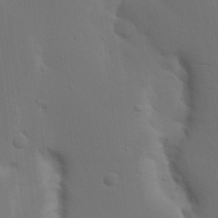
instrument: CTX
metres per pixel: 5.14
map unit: Nhu
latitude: 16.1767
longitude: -78.4979
